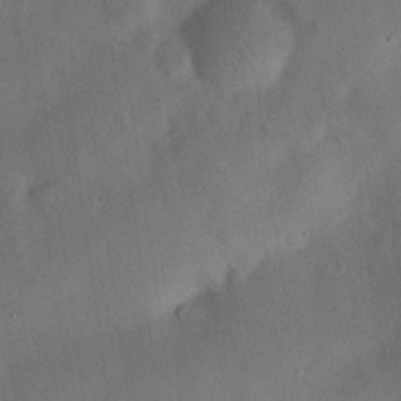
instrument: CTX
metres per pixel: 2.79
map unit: eHh
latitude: 25.8583
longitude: -68.9325
